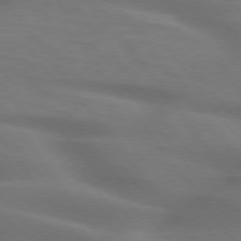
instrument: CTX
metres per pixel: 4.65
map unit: lApd
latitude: 75.3104
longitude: -59.8394
